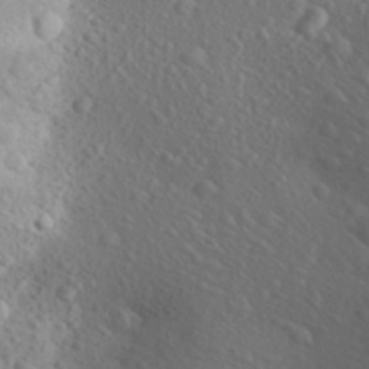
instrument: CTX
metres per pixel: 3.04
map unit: Aa
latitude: 24.9702
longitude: -146.7058
